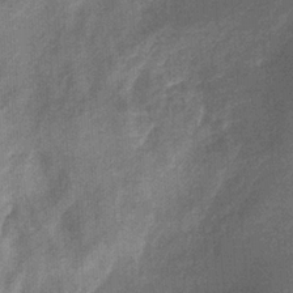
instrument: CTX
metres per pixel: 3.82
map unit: HNb
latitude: -31.3320
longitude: 60.7841
